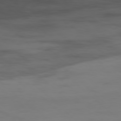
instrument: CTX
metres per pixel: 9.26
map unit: Hpe
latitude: -78.5951
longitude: 15.1054
